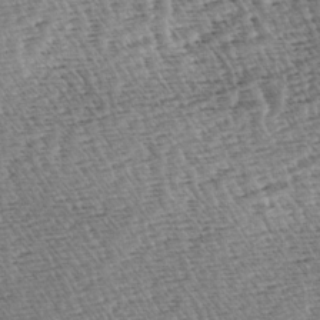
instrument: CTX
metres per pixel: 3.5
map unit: lAa
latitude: -3.4265
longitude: -122.6868
